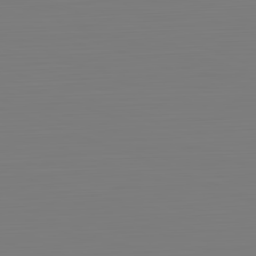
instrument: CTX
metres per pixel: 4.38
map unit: Hpe
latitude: -82.2928
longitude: 8.1795
